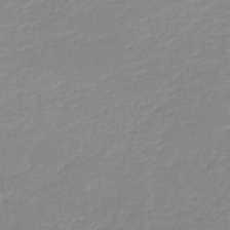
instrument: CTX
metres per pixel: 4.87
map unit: HNb
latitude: -48.8786
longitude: -44.2144
